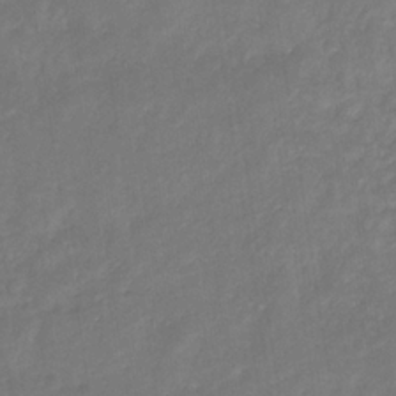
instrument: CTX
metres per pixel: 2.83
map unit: eHb
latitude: -30.5007
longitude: 71.8422
